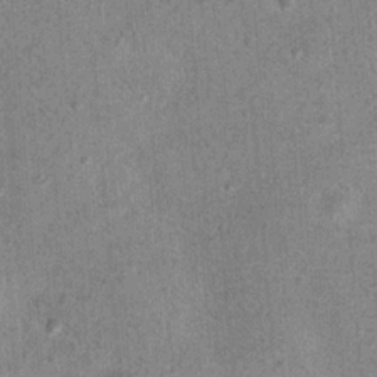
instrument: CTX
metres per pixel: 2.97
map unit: Hto
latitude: 15.3293
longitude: -35.1781
